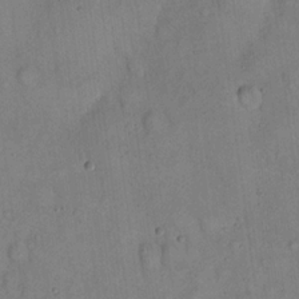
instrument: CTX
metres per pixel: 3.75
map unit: eHh
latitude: 20.3845
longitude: -60.0255
